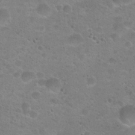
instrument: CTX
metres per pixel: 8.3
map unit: Hto
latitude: 22.2145
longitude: -49.9528
